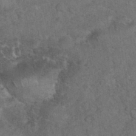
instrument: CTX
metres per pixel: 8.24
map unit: eHh
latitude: 35.8205
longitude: -63.0837
